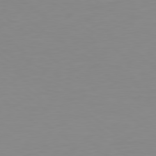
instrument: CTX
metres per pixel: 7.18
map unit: Hpe
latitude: 78.7435
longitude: -141.8205
